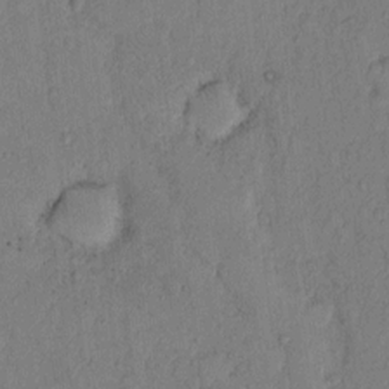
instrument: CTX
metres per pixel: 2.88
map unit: Hto
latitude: 8.6302
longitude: -58.4412
